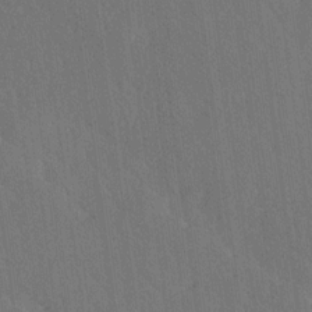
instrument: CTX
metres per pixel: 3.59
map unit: Ave
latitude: 19.3670
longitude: -137.6316
